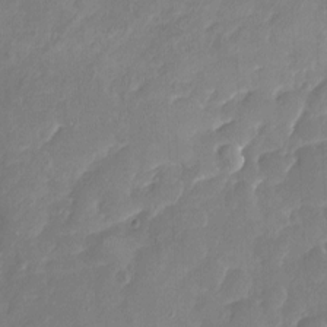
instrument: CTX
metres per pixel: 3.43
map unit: Nhu
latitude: -16.8030
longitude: -57.8961
